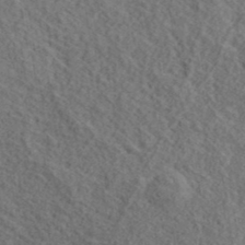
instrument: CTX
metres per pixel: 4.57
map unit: lHvf
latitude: 39.5560
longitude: -86.9702
